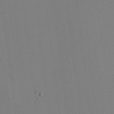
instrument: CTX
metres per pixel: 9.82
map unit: HNhu
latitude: 8.6491
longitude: 16.1795
